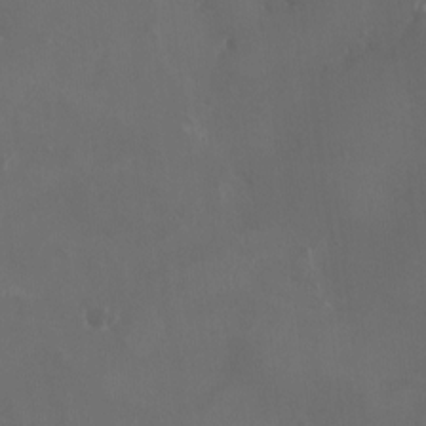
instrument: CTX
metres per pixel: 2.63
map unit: HNhu
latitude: 0.4790
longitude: -2.5734
